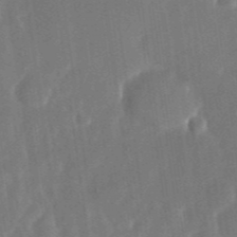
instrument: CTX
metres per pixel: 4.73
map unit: Nhu
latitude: -29.0109
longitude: -69.8772
